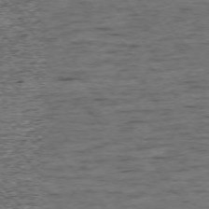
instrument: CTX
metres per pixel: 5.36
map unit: Ap
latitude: -75.6533
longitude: -90.9514
